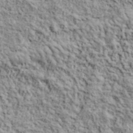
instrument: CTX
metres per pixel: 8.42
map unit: lHvf
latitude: 38.6112
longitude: -90.6490
